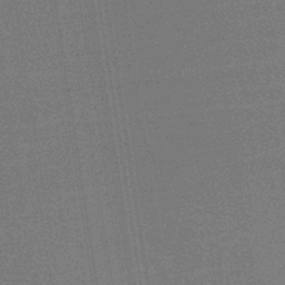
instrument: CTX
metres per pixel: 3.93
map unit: lHb
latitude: -35.8044
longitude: 59.6910
